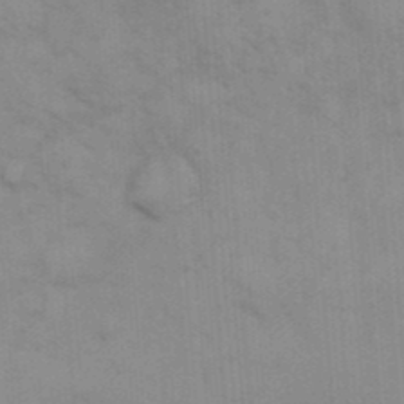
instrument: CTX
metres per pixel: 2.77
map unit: eHh
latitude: 18.1955
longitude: -63.8962
